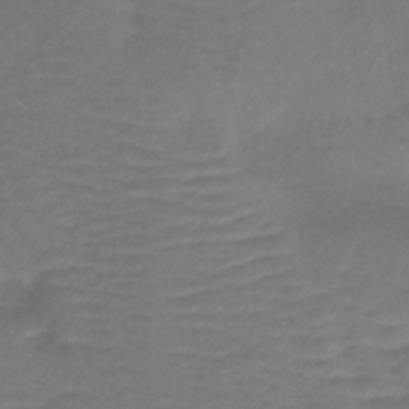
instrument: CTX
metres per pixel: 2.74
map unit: lHb
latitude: -43.0864
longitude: 81.1431
